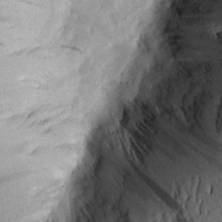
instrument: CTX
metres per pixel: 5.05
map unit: Aa
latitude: 15.4994
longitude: -146.7436
